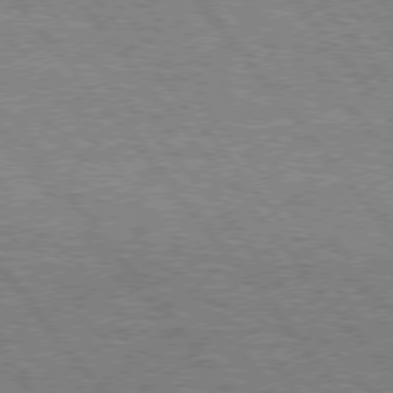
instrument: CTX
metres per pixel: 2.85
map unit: Hpe
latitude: 75.4993
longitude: -138.9703
